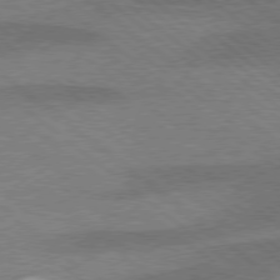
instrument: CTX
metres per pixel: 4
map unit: lApd
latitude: 77.1592
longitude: -58.4034
